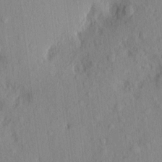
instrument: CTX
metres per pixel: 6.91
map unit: eHh
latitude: 5.6883
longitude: -73.6316
